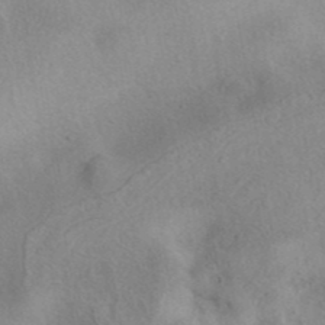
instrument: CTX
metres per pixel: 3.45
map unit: eAb
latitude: 40.7624
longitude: 104.3306
